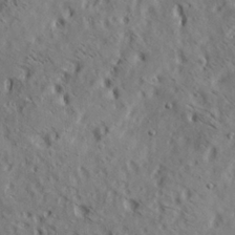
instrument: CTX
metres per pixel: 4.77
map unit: lAa
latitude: 19.8205
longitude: -139.8772
